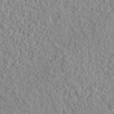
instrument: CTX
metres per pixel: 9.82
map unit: lHvf
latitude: 38.3845
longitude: -90.7246
